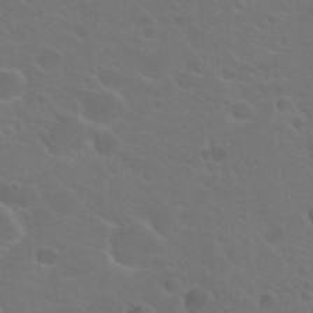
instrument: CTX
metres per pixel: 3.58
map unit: Hto
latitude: 23.1781
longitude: -36.4601
